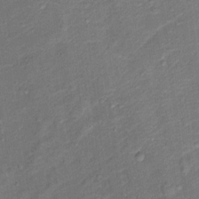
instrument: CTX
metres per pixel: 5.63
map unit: Ht
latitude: 12.9514
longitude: -39.5560
